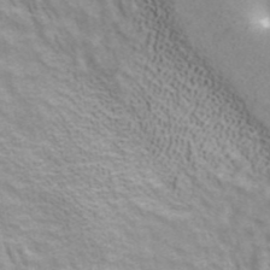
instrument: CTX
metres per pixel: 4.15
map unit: ANa
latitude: 41.1781
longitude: 14.6897
